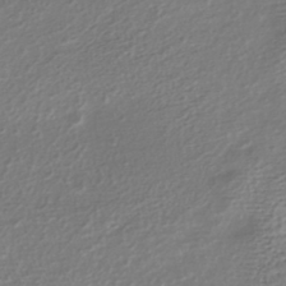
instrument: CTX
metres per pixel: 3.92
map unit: lHb
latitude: -38.7463
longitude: 70.0850
